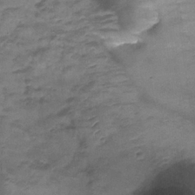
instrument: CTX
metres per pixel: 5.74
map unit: Nhu
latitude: 25.1214
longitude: -53.4049
